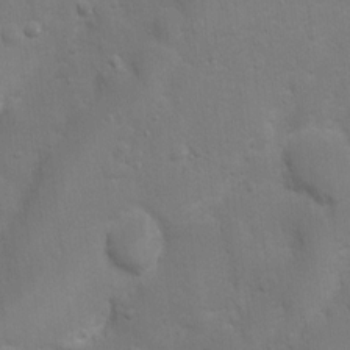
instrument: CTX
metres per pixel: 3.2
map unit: Nhu
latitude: 5.0269
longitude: -24.5734
